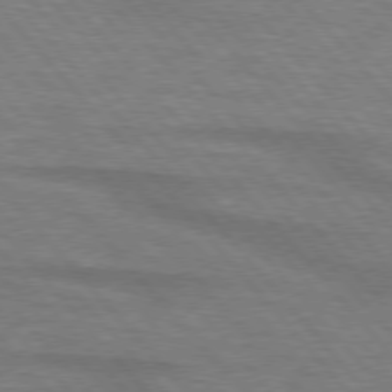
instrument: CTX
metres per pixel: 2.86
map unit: lApd
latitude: 76.3845
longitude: -83.9906
